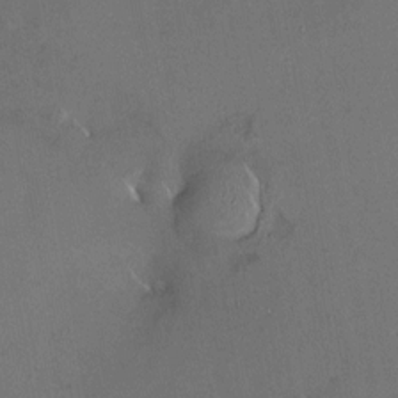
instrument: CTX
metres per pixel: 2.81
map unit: HNhu
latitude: 4.9325
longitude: 14.2173
